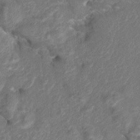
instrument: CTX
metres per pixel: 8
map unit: Hto
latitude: 6.6868
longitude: -31.6127
